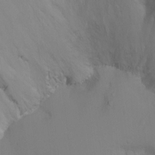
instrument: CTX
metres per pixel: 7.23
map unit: Ht
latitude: -2.6518
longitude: -24.1955
